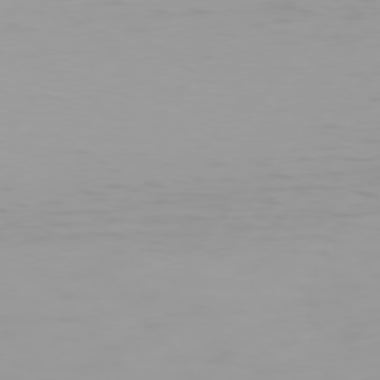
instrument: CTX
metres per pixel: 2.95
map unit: Hpe
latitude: 74.7246
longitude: -129.4048
